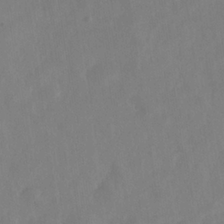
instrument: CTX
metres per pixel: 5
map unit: Nhe
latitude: -36.5573
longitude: -178.1767
